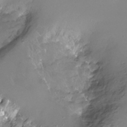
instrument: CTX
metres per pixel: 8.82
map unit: Hto
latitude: -13.9367
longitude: -42.4034
